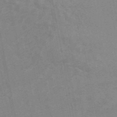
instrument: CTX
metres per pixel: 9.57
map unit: ANa
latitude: 46.1767
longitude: 26.0849
